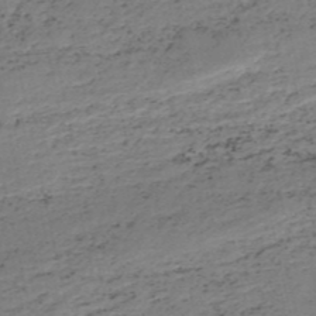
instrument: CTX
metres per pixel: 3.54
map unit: HNb
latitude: -51.8989
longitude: -53.1025
